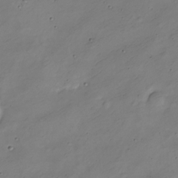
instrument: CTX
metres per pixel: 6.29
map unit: Nve
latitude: -25.9745
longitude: 106.4629
